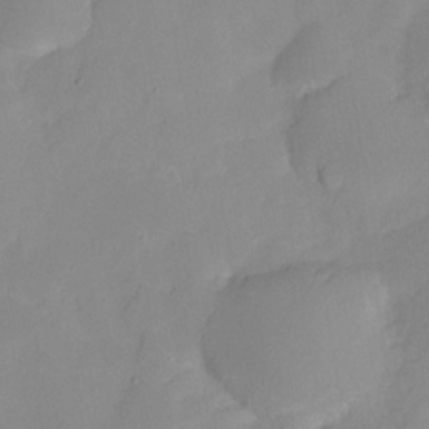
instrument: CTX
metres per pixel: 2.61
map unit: HNhu
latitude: -23.6155
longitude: 49.4266
